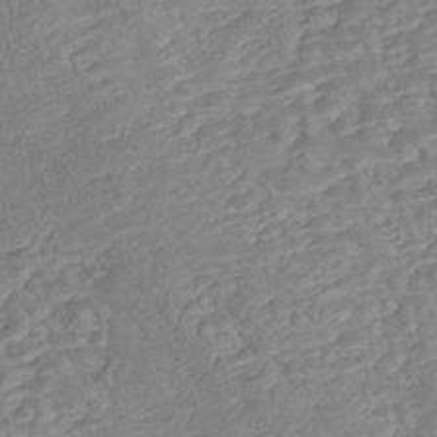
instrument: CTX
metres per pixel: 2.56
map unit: Nhe
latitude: -47.4076
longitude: -172.0633
